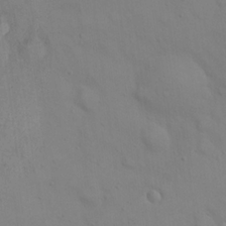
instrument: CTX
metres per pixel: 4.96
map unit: eHh
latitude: 22.1200
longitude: -61.7260
